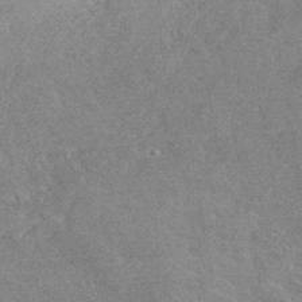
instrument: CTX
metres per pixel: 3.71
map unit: HNhu
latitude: -44.3306
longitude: 94.2928
